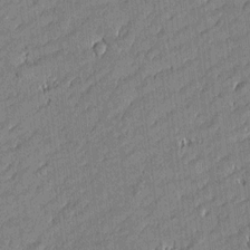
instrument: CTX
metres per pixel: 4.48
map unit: Htu
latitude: -6.1039
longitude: 177.2754
